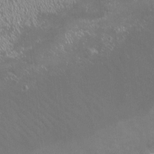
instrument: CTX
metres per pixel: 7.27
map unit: Nhu
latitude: -18.6707
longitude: -56.9891
